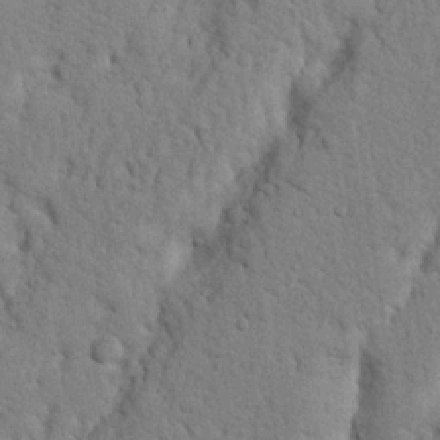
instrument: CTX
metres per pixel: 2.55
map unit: Nhu
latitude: 20.7247
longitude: -76.4790
